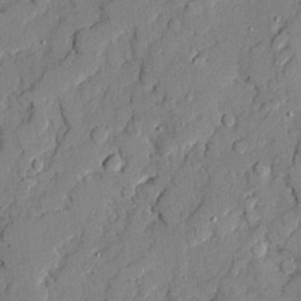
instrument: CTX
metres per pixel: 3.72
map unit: Ave
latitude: 21.4805
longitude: -129.5560
